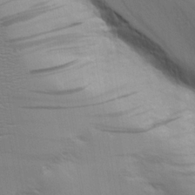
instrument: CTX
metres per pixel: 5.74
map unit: Aa
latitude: 18.6868
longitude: -125.4804
